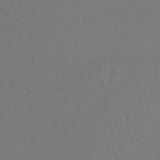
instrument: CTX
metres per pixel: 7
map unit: lHb
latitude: -42.8030
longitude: 66.9731
